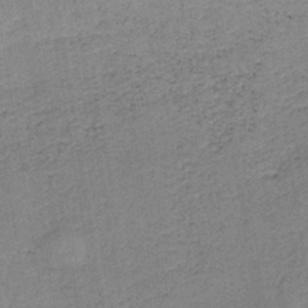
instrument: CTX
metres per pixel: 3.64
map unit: HNb
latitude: -38.5385
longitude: 50.2928
